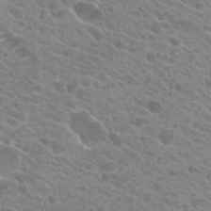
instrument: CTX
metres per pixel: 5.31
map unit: Hto
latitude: 21.8017
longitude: -38.9325
